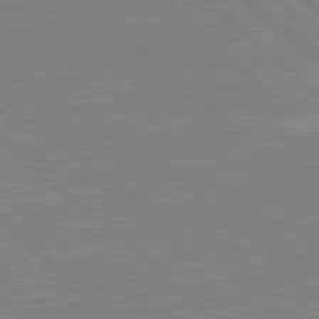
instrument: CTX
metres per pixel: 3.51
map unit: Hpe
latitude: 78.2334
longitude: -122.7435
